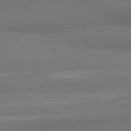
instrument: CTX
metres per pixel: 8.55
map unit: lApd
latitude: 80.9325
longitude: 139.2187
